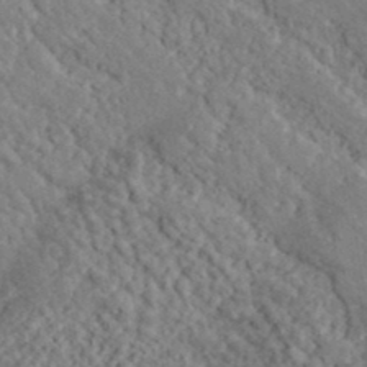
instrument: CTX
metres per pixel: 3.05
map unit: lHvf
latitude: 38.2711
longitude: -90.0444
